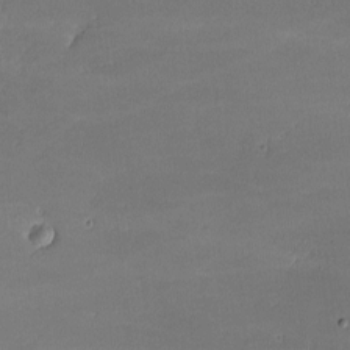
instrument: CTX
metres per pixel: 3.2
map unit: lHvf
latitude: -9.1431
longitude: -101.3671
